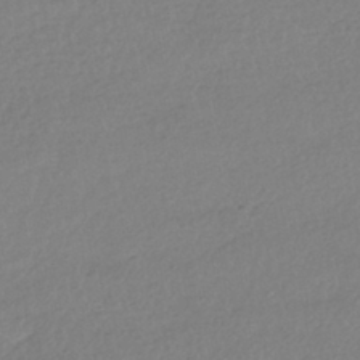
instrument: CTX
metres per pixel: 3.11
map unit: HNhu
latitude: -41.7289
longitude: 97.2754
